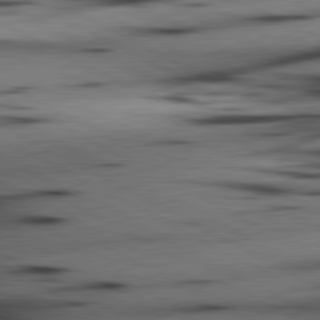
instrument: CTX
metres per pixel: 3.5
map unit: lApd
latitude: 80.7246
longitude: 156.8597
